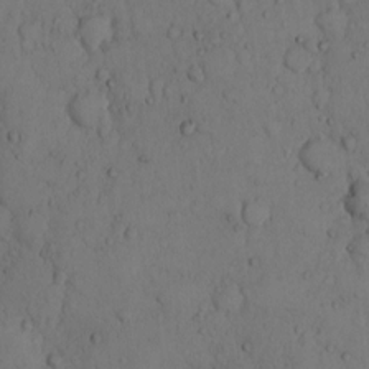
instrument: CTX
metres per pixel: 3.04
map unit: Hto
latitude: 8.9892
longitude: -57.6693
